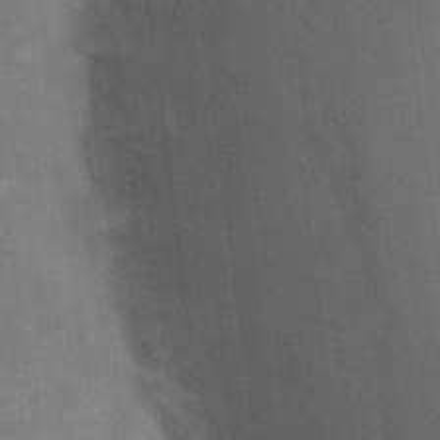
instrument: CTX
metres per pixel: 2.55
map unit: Ht
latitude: 15.5372
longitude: -41.4237
